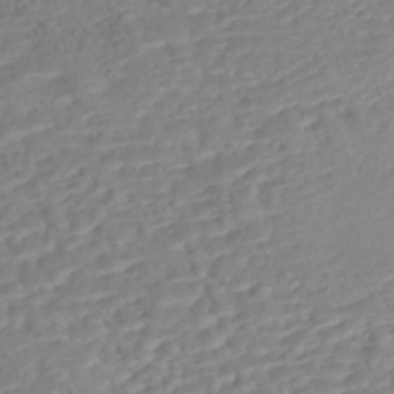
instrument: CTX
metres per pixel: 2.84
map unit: Nhe
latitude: -47.3131
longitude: -172.3089
